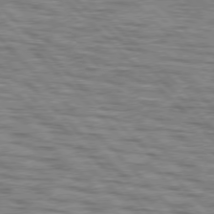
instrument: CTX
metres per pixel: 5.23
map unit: lApd
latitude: 76.8947
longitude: -70.8380
